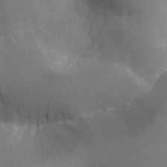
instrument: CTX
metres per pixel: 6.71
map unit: Aa
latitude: 26.2712
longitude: -129.0458
